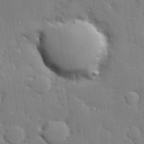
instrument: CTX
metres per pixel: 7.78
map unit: Hve
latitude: 25.5938
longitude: -90.3656
